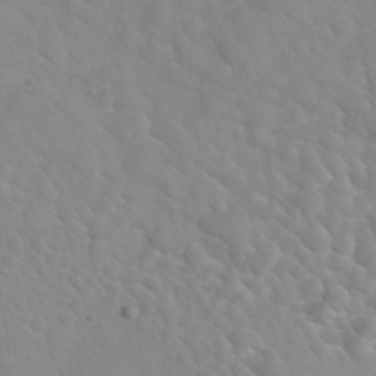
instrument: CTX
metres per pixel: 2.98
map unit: Nhu
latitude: 26.1578
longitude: -55.0458
